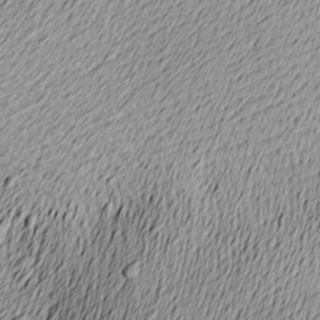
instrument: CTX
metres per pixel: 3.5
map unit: Nve
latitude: -9.0486
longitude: 173.5399
